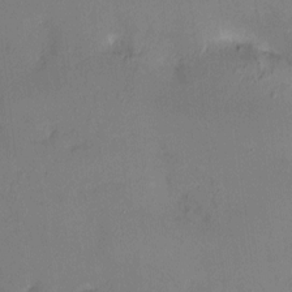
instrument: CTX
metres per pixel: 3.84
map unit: HNhu
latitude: 4.8758
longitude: 10.9164
